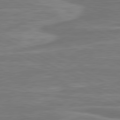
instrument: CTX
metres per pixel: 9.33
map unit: lApd
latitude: 81.0269
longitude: -174.5168
